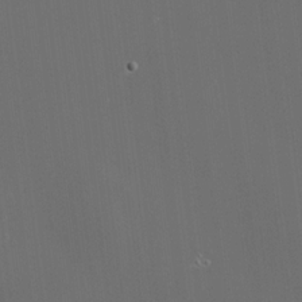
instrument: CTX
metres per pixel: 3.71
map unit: HNhu
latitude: 10.8947
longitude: 10.2740
